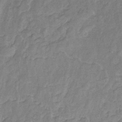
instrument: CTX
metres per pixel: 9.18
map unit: eHb
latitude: -32.2740
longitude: 67.2376
